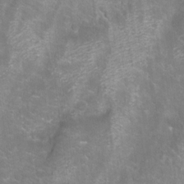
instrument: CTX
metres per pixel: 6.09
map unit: Aa
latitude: -9.1809
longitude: -71.7449
